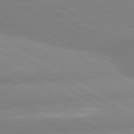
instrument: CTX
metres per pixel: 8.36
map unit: lApd
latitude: 80.1578
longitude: -153.5371
